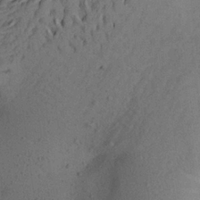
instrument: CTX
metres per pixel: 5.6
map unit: Aa
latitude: 23.0080
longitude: -145.0458
